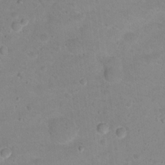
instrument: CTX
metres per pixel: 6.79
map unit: Hto
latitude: 16.1767
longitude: -37.3482
